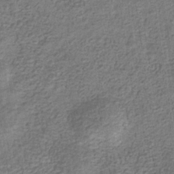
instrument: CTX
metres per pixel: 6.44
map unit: eHb
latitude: -32.9164
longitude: 74.4062
